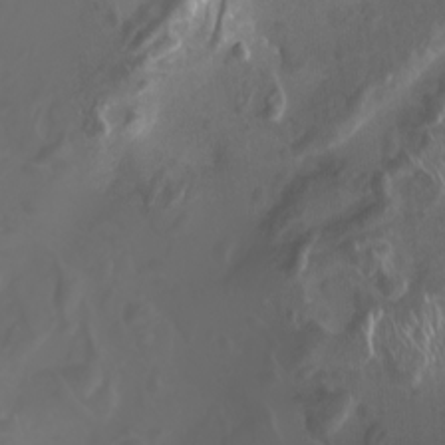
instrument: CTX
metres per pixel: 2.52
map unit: Nhu
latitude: -7.7477
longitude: -93.8961
